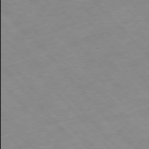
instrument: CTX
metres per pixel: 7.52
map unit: Hpe
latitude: -77.1431
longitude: -17.9906
